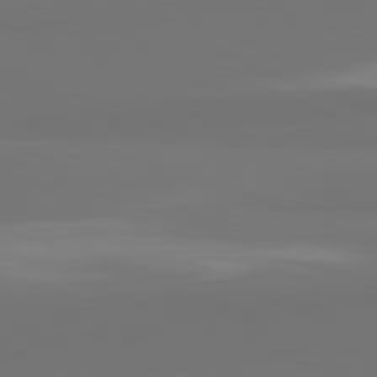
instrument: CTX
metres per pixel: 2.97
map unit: lApd
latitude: 82.1766
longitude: 159.7288
